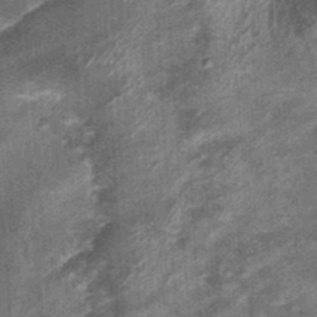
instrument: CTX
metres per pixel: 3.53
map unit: Nhu
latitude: 0.1766
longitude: -16.9135
